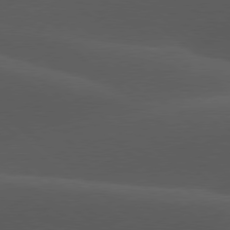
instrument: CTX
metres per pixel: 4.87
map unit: lApd
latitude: 77.9717
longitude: -54.8380
